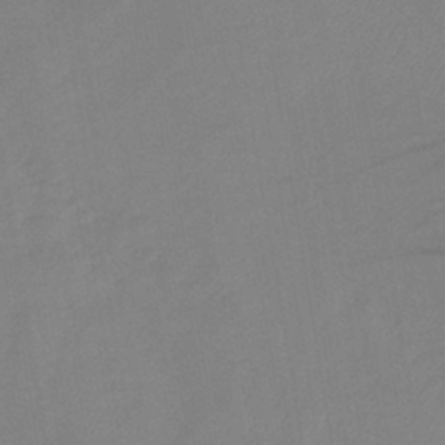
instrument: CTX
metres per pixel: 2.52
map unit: lHb
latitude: -41.3887
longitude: 74.7841
